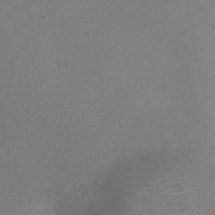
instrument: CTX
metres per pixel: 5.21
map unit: Ht
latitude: -9.1242
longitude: -28.8569
